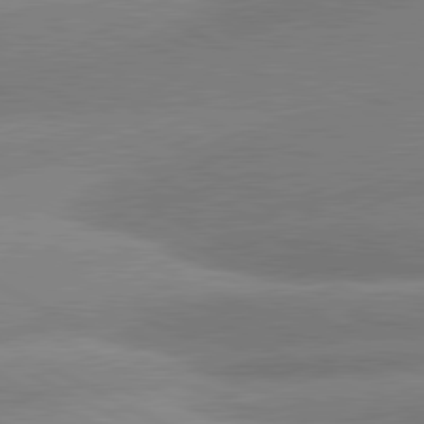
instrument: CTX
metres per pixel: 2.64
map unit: lApd
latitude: 81.0458
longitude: -163.5938
